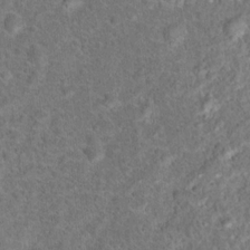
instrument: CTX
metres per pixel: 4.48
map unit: Hto
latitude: 15.9717
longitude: -41.6504
